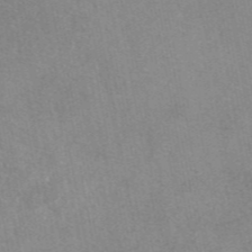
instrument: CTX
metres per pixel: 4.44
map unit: eAb
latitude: 47.1781
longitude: 113.1242
